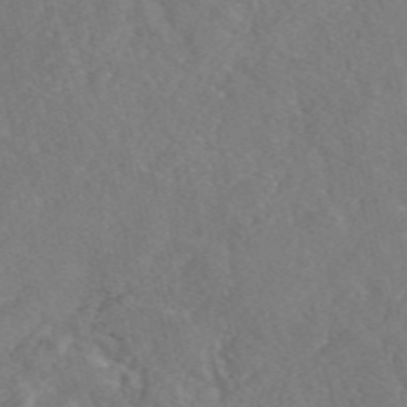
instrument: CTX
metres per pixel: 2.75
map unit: eAb
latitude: 46.6680
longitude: 112.7463
